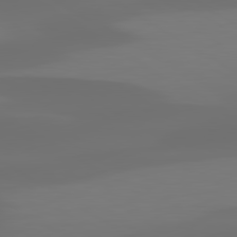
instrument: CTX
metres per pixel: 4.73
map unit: lApd
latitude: 80.1389
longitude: -85.1403
